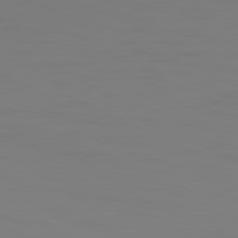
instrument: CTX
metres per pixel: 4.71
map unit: Ap
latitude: -81.5777
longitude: -61.4615
